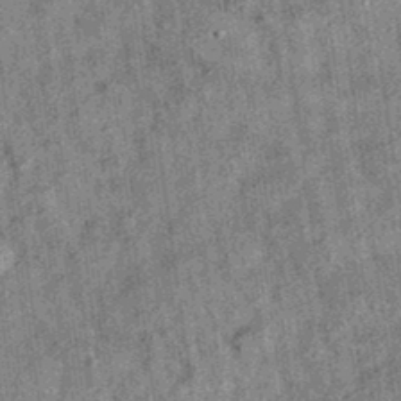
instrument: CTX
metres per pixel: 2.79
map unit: eAb
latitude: 35.6316
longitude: 115.3509
